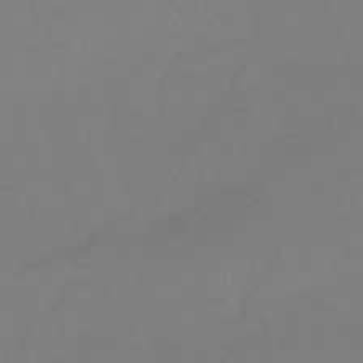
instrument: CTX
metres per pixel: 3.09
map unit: eHb
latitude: -46.8219
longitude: 86.0661
